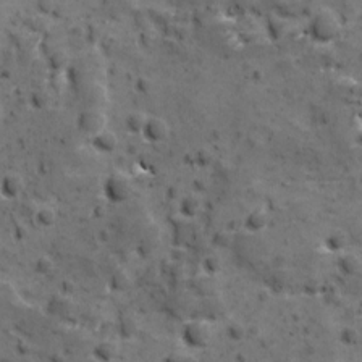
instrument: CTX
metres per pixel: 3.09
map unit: Ave
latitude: 10.9136
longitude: -105.0459
